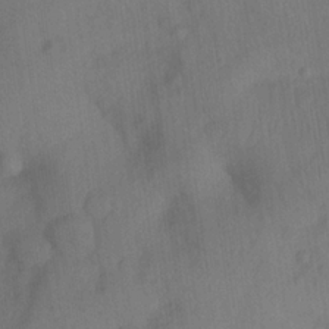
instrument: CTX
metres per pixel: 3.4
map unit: Ave
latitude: 21.7828
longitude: -138.0255
